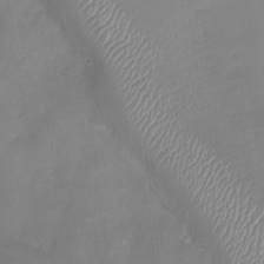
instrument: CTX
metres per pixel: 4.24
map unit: Ht
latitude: -2.6518
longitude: -20.3090
